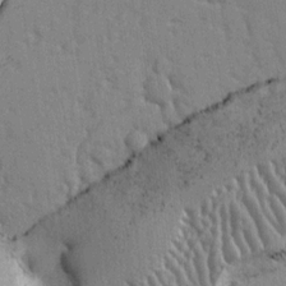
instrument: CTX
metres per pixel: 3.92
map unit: lAvf
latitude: -2.9730
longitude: -105.9906
